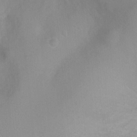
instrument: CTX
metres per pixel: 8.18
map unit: Ht
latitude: -4.5007
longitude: -28.9325
